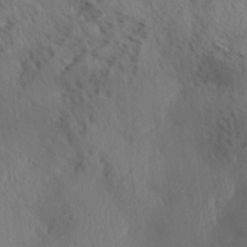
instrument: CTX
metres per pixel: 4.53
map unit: Aa
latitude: 32.5357
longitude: -140.8380
